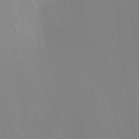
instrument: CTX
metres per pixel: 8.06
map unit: HNhu
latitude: 8.1578
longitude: 14.5196
